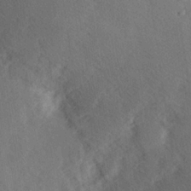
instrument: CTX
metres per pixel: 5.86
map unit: Hve
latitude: 19.7449
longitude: 150.3306
